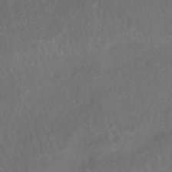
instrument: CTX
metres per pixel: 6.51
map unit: HNhu
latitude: -46.2739
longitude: 98.0283
